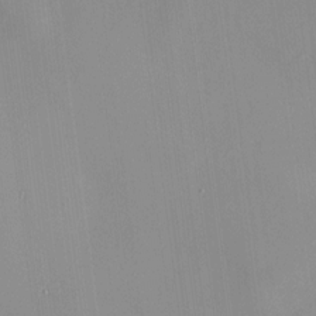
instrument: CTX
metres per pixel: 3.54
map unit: HNhu
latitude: 11.4993
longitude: 10.7841
